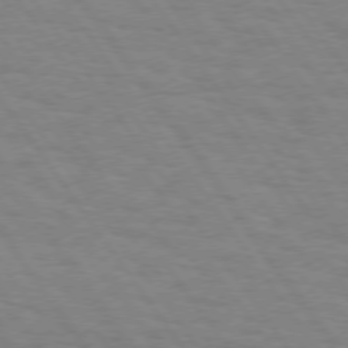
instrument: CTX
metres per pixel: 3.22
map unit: Hpe
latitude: 74.4223
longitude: -137.1970
